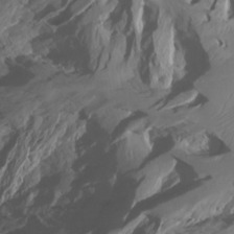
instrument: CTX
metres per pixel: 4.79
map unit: Htu
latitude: -7.7666
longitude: -64.4223
